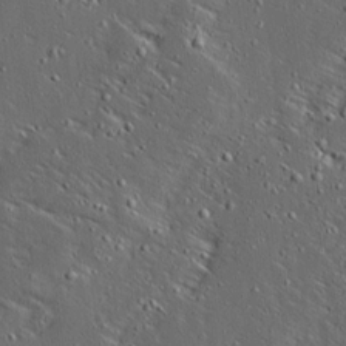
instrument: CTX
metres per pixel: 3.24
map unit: Ave
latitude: 14.4223
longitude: -138.4601
